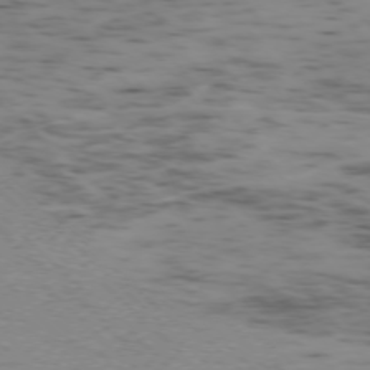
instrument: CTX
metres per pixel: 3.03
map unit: Ap
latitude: -75.4077
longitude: -79.6505
